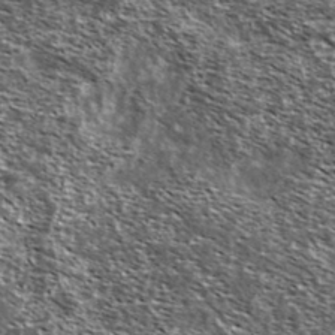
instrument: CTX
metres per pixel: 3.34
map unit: Ave
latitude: 38.4223
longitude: -108.3845
